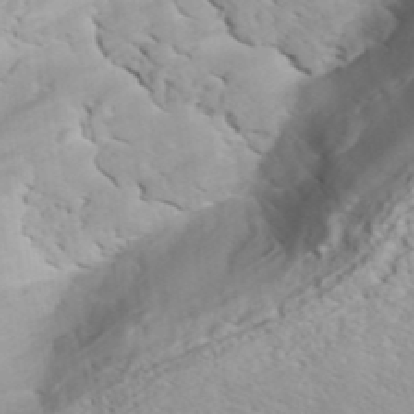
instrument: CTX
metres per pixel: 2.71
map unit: ANa
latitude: 41.8583
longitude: 52.9541
